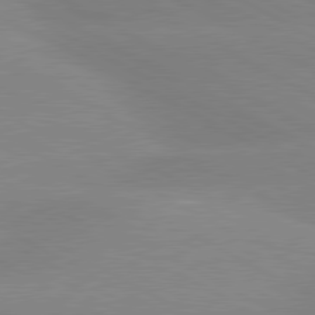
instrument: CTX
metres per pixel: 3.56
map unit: lApd
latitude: 80.3278
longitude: -147.7261
